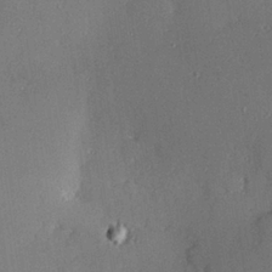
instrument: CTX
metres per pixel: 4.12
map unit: Hve
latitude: 26.6680
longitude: -91.0270
